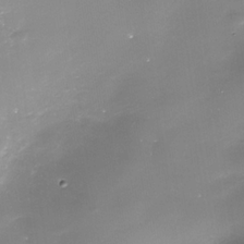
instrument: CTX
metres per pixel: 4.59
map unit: Nhe
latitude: -35.4643
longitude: -90.5735
